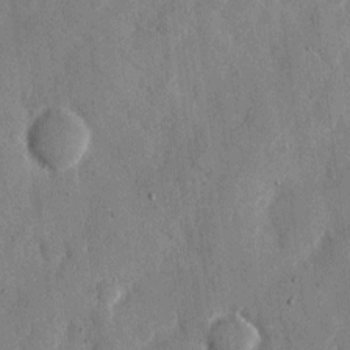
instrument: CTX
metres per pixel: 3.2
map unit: eHh
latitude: 10.7057
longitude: -67.6693
